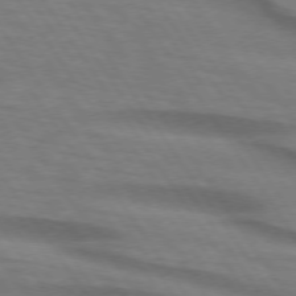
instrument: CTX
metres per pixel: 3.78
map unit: lApd
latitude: 74.1200
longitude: -76.1766
